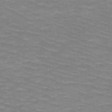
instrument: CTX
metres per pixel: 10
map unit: HNb
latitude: -47.8989
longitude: -46.0255
